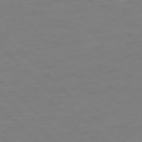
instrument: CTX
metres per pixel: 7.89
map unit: Ap
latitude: -77.8800
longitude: -57.9717
